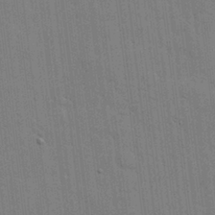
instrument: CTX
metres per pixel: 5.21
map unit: lHvf
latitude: 17.7828
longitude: -113.7261
